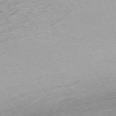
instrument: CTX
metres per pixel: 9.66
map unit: Ap
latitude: -73.0864
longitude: -68.8947
